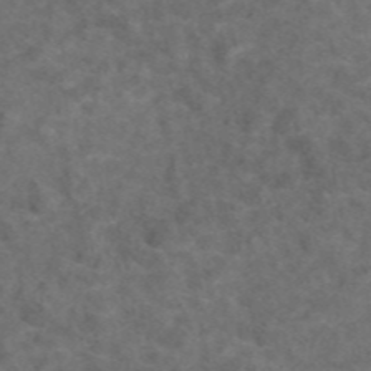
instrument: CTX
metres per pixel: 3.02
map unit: eAb
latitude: 47.6694
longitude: 109.6344
